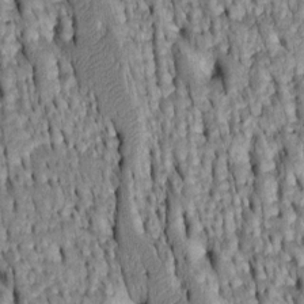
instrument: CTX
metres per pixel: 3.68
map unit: Htu
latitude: -4.3306
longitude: 152.3306
